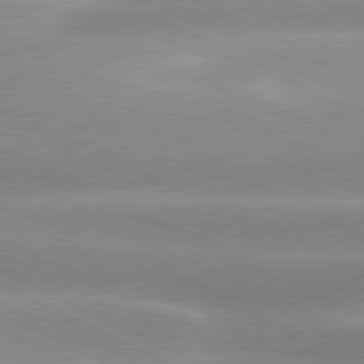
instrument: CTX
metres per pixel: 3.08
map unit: lApd
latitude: 80.2145
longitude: -137.2537
